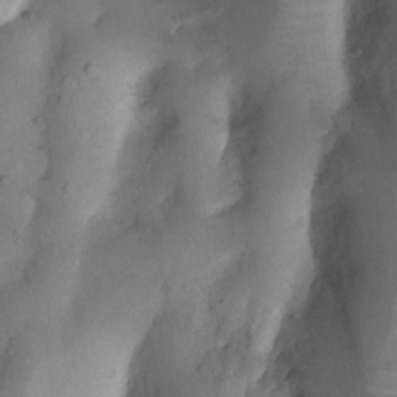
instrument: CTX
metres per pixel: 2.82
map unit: Nhu
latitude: 8.2145
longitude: -22.6490
